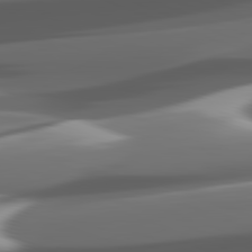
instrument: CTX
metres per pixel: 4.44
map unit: lApd
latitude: 82.3656
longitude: -148.1578
